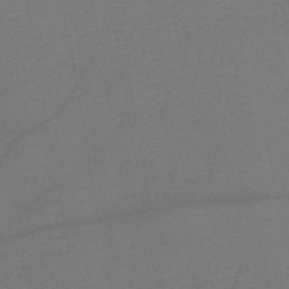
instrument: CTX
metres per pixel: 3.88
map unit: lHb
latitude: -42.5384
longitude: 76.5574
